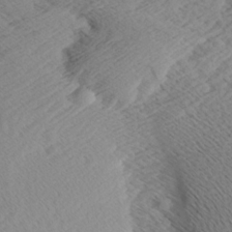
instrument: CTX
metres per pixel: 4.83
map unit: Aa
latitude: 8.2712
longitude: -140.3467
